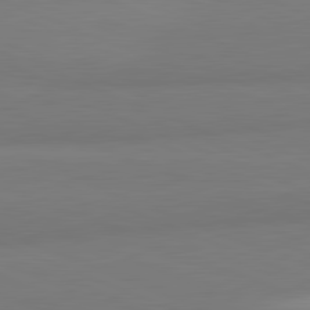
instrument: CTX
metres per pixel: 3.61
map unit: lApd
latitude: 81.9717
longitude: 176.9731
